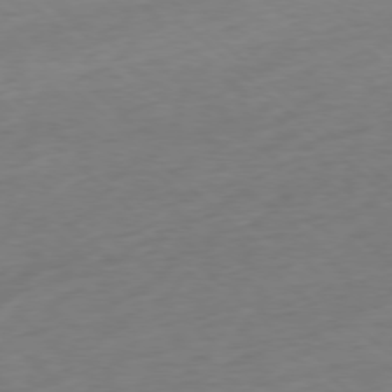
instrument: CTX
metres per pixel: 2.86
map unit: Ap
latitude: -77.9556
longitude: -79.1403
